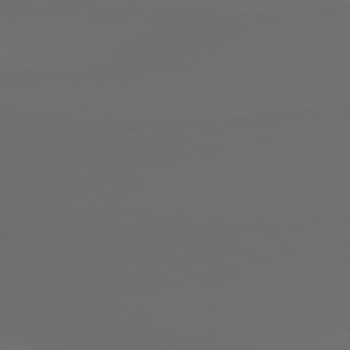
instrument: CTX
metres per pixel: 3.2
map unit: lApd
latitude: 79.8961
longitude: 176.0283
